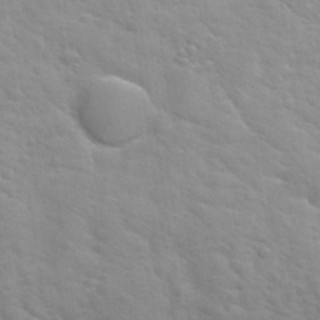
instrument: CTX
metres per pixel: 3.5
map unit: Hto
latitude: 32.7624
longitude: -50.7624
